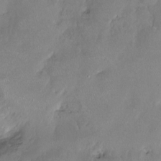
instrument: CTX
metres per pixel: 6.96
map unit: Hto
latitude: -13.5966
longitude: -42.7057
